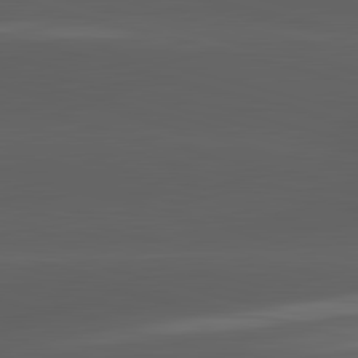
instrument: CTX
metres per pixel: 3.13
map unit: lApd
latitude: 83.6316
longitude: -132.0633
